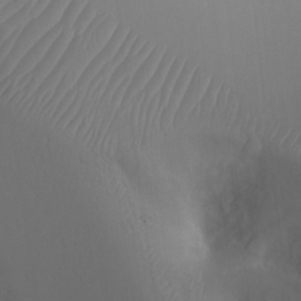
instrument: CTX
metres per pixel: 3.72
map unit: Ht
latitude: -16.8219
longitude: -41.5182
